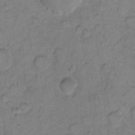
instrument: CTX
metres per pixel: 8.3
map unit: eHh
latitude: 8.8380
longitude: -63.2348
